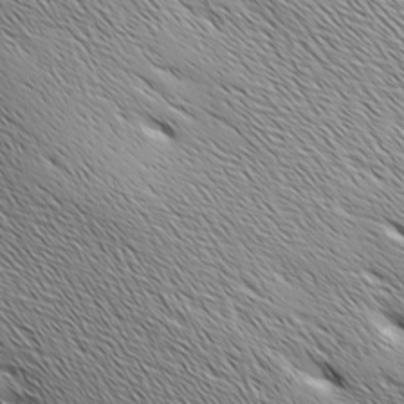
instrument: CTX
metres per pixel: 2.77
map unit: Ave
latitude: 1.4048
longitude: -114.6490
